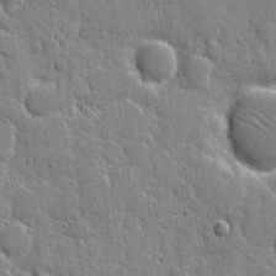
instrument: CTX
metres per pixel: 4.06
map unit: eHh
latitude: 8.2145
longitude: -67.4048
